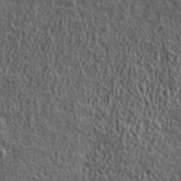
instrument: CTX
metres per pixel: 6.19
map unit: lHvf
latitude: 40.3845
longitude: -86.9891
